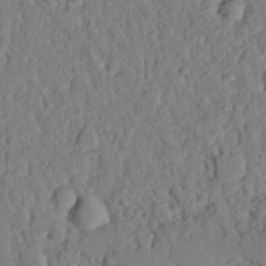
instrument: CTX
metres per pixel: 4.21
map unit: eHh
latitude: 26.5735
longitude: -79.0270
